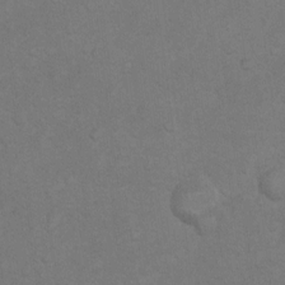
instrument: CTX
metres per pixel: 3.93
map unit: Nhu
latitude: 10.2334
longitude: -25.4804
